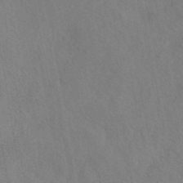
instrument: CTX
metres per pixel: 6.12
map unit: eAb
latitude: 42.7057
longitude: 104.6329
